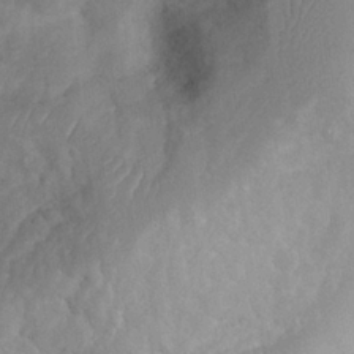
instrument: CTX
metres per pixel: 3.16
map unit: Hto
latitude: 23.3671
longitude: -44.3278
